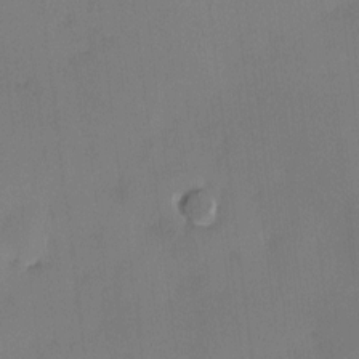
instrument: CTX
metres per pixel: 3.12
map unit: HNhu
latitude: 4.9325
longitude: 10.9542
